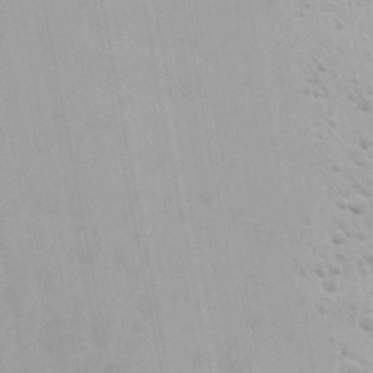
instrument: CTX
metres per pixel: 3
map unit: Ave
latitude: 21.9717
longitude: -137.5560
